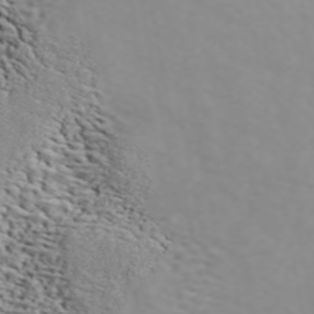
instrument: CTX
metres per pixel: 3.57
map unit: ANa
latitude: 45.2159
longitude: 39.6722
